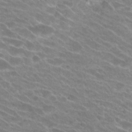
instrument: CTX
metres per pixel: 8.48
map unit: Hto
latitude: 25.1214
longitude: -42.1578
